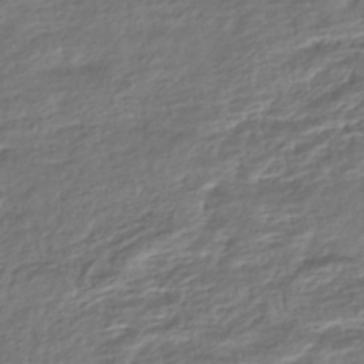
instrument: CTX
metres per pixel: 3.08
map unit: HNhu
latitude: -45.9367
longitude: 103.6533
